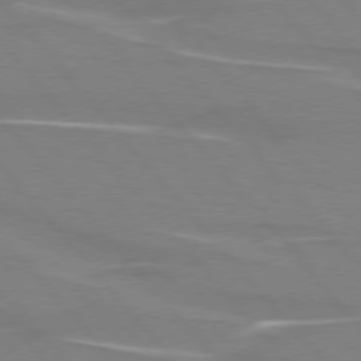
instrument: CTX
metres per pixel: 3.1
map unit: lApd
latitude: 75.9339
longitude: -80.7435
